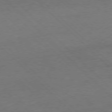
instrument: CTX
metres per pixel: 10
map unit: Hpe
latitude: -77.6155
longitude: 15.2754
